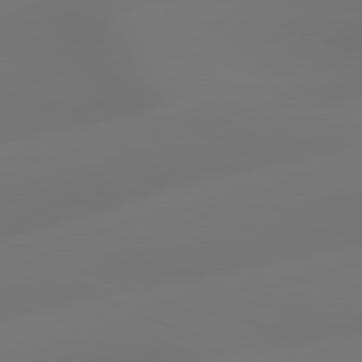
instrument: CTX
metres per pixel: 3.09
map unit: Hpe
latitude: 78.4979
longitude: -128.5735
